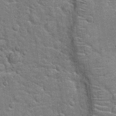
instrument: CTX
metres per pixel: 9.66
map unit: Hto
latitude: 20.8191
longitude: -48.0444
